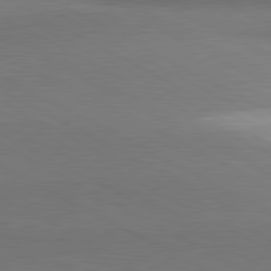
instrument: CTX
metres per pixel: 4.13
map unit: lApd
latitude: 81.0269
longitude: 155.1809
